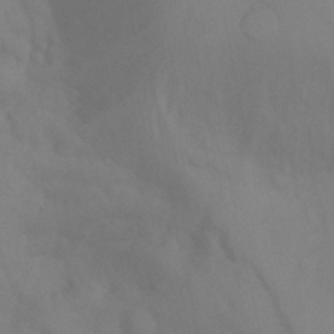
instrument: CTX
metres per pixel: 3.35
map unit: Ht
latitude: -15.4833
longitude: -55.5749
